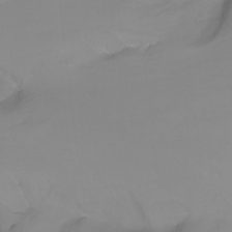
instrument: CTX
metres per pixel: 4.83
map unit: Nhu
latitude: -11.8234
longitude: -63.7450
